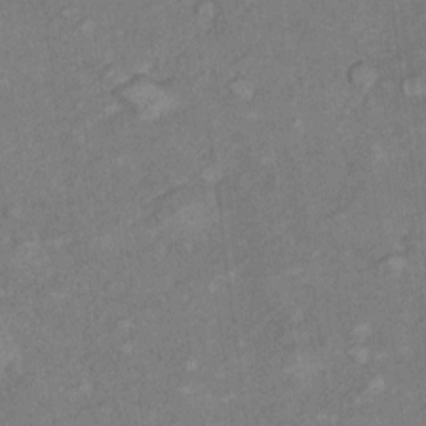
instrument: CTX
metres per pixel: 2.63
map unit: Hto
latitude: 7.6127
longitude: -37.1026
